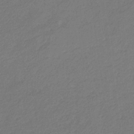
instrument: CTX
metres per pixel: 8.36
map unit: eHb
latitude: -30.1983
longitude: 66.6329
